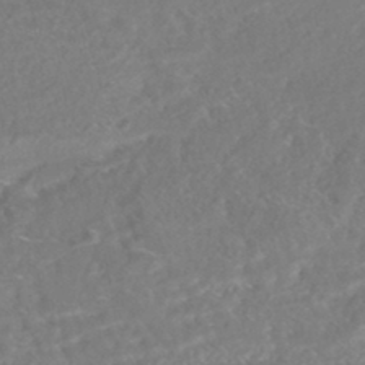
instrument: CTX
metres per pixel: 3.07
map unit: HNhu
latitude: -45.0109
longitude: 100.5384
